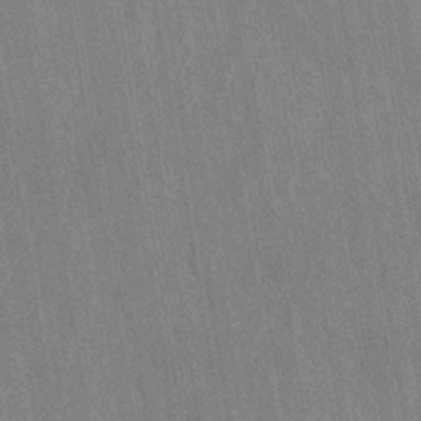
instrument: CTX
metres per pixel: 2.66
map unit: eHh
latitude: -39.7100
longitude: -26.5168
